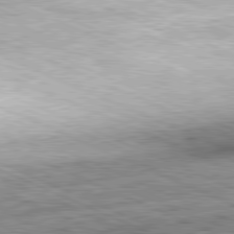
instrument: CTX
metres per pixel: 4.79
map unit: Hpe
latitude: -81.9556
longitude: 10.8408
